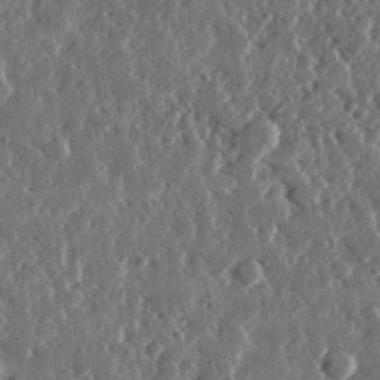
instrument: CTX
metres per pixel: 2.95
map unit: lHvf
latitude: 31.9151
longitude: -90.3278
